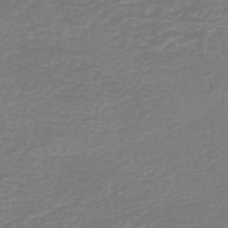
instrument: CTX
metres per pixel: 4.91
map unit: HNb
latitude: -46.3684
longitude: 53.0675
